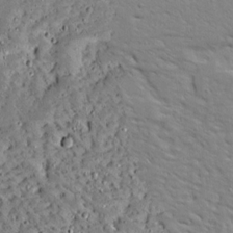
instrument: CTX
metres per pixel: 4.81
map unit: Ave
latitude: 13.5938
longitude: -139.3482
